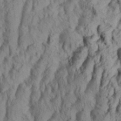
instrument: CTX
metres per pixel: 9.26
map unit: eHh
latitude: 34.4034
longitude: -137.4427
